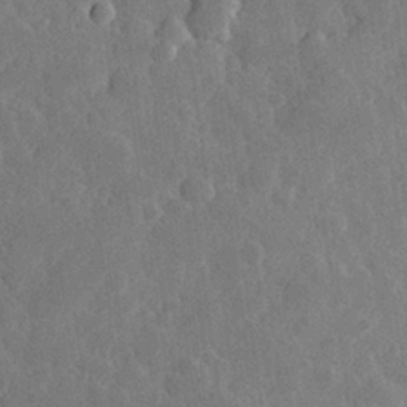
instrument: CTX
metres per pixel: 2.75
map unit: Hve
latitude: 25.4237
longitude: 149.9367
